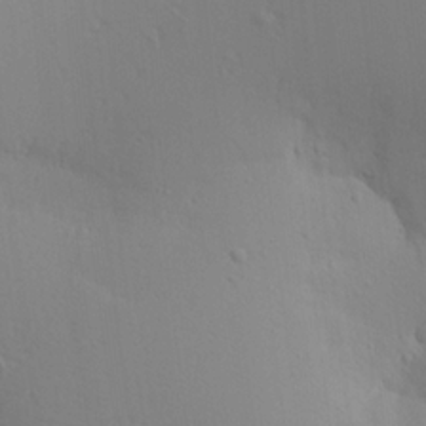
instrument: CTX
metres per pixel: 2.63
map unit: Aa
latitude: 18.0255
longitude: -142.1011
